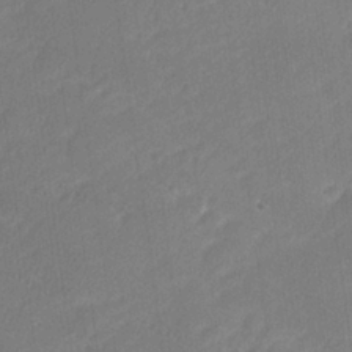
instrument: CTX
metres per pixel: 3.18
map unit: lHvf
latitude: 25.7071
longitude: 141.5588
